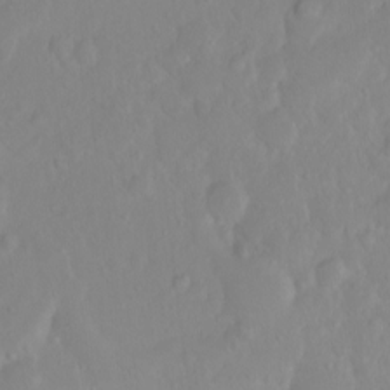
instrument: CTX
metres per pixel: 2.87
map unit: eHh
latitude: 1.4993
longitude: -55.8016
